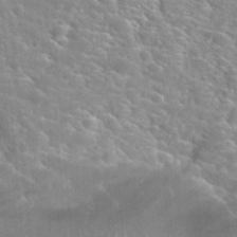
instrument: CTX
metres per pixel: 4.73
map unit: Hto
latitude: 35.5938
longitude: -46.6302
